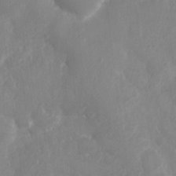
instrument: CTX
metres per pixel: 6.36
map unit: Nhu
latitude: 5.8961
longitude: -18.8758
